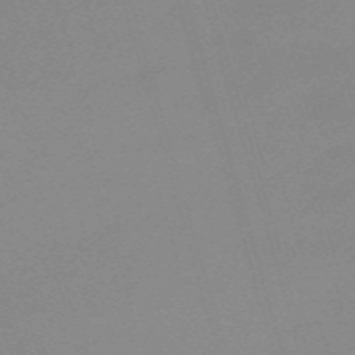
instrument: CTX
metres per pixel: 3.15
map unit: eHh
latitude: -61.7667
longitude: 50.7274
